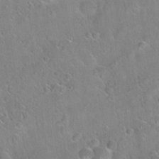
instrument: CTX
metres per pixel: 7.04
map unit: Hto
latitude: 21.9150
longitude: -52.0633
